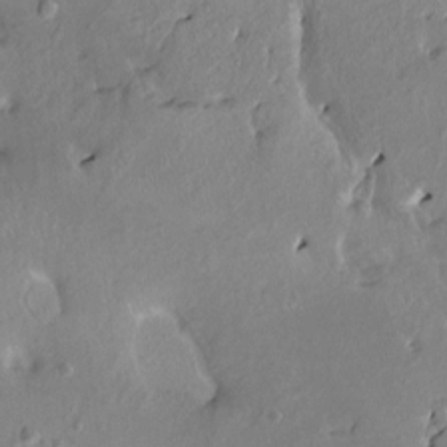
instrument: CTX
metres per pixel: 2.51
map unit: HNhu
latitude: 3.8583
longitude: 6.2361
